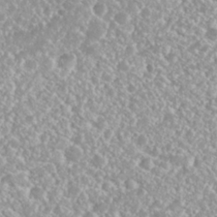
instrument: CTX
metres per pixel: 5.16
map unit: Nhu
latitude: 26.4790
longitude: -60.5357
